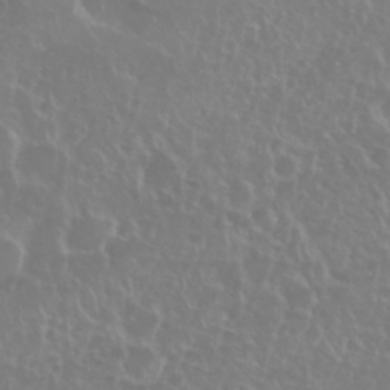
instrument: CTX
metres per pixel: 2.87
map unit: Nhu
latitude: 28.2711
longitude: -61.7071
